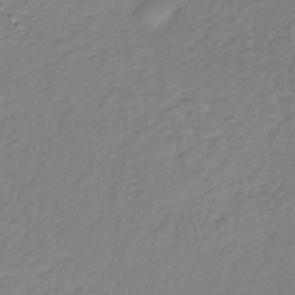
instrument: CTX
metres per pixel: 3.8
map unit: lHb
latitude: -35.1998
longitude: 66.5385
